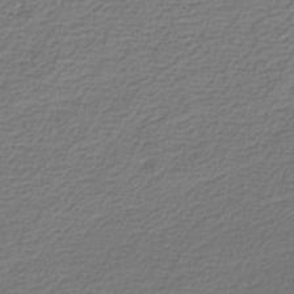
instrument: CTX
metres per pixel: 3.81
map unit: lHb
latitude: -43.3887
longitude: 76.2739
